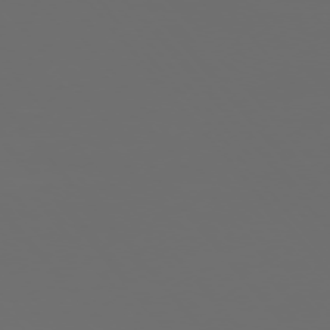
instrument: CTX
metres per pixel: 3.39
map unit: Ap
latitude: -76.5196
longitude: -74.3467
